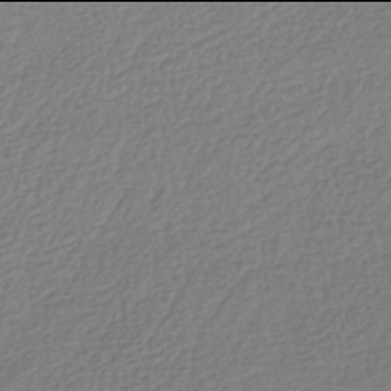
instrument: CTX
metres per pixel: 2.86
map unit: HNhu
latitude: -42.0094
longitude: 97.7100
